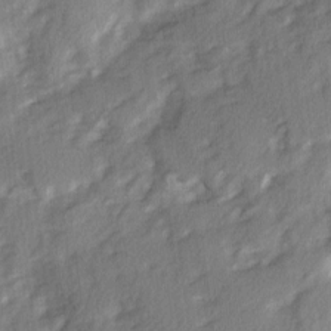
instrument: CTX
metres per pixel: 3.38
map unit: Ave
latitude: 2.1389
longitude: -110.5168
